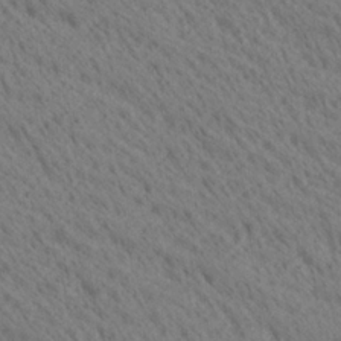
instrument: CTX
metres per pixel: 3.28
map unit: Ave
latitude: 20.7247
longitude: -139.6694
